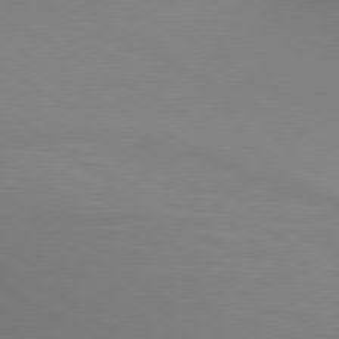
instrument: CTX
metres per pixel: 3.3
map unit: lApd
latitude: 80.2145
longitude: 132.8219
